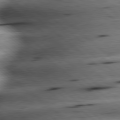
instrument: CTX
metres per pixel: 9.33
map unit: lApd
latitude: 79.2537
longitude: -140.4601
